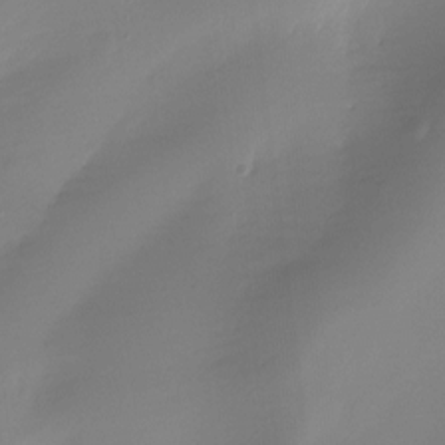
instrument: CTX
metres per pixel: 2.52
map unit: Ht
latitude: -12.4062
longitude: -49.4237
